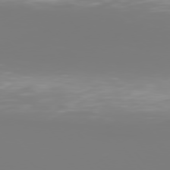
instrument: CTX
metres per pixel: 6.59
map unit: Hpe
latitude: 75.8961
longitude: -142.4601
